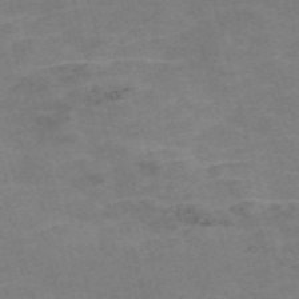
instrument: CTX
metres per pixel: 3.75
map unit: Nve
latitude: -58.7085
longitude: 51.7289
